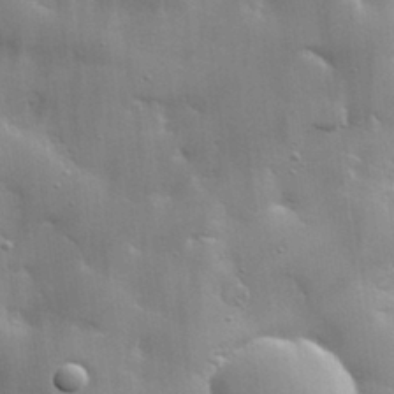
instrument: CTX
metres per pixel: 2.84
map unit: lHvf
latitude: 31.1592
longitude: -93.2726
